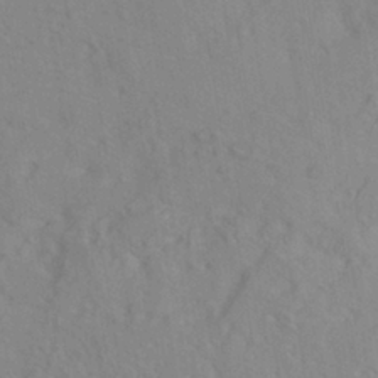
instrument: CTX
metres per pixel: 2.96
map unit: ANa
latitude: -39.1431
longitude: 95.6721
